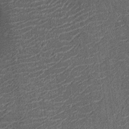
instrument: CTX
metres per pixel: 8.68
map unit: Nhu
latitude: -13.6911
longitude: -23.2537
